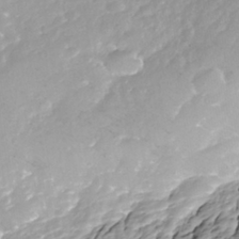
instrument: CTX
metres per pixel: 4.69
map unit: Nhe
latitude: -39.3888
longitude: -116.9325
